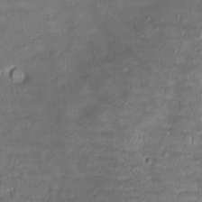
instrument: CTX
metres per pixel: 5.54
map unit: Aa
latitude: 8.4979
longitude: -132.8758
